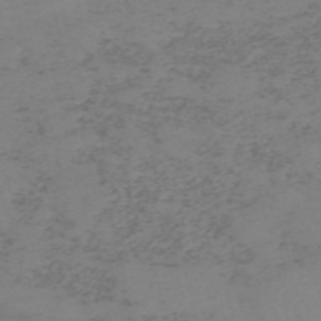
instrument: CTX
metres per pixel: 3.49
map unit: HNb
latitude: -55.7100
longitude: -46.7813
